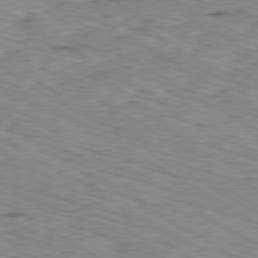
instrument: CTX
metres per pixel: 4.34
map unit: Ap
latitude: -80.2740
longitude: -48.8947
